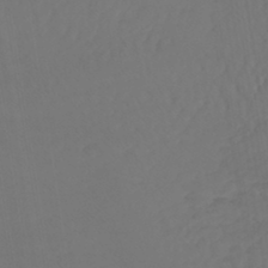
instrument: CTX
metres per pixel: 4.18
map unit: lHb
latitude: -43.1620
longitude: 66.9731
